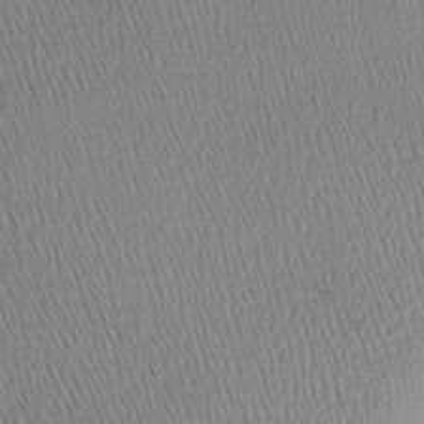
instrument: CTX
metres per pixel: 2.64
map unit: lAa
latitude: -8.6896
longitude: -124.9702
